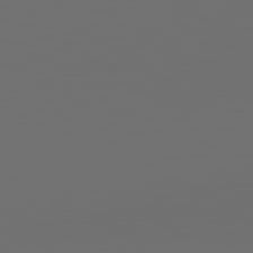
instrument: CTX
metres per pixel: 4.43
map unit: Hpe
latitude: 79.0270
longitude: -139.2159
